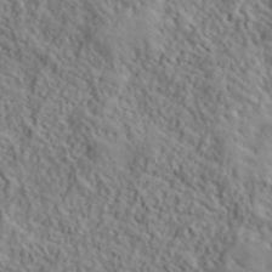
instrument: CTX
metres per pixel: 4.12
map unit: lHvf
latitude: 39.8961
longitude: -89.4427
